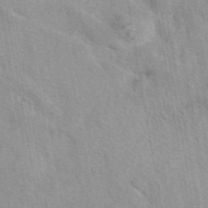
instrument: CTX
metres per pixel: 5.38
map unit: eAb
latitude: 41.8205
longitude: 107.4266
